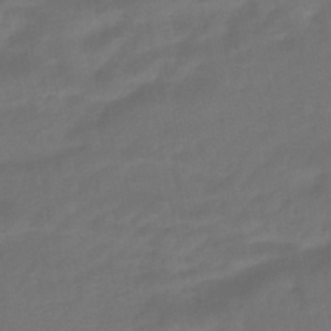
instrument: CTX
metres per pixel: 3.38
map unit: HNhu
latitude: -45.8422
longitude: 92.7841
